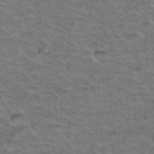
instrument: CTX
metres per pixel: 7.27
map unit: Hto
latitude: 37.6316
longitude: -46.1767
